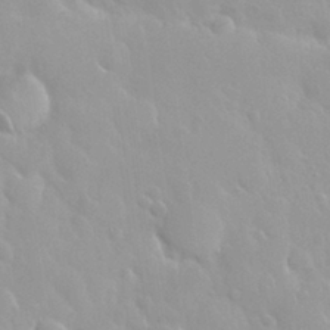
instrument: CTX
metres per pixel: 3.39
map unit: Nhu
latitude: 30.0255
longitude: -55.9717
